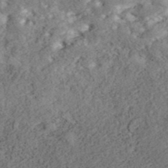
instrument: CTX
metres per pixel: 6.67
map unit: ANa
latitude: 39.5749
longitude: 19.4832
